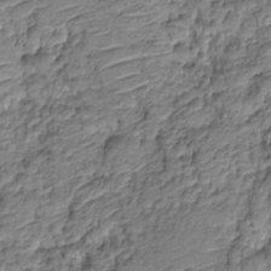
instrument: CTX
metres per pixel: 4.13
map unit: HNhu
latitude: -20.9163
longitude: 84.6896
